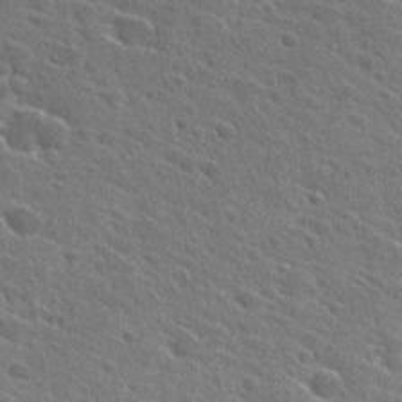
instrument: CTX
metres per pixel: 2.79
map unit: Hto
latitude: 27.5938
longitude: -45.5560
